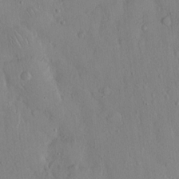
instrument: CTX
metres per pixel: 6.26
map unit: Hto
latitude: 12.7246
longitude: -56.2144
